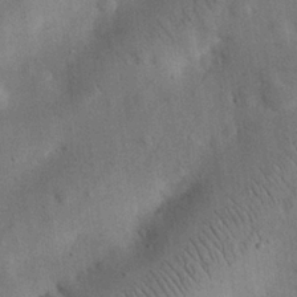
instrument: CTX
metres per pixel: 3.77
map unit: eHh
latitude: 25.8394
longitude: -68.6302
